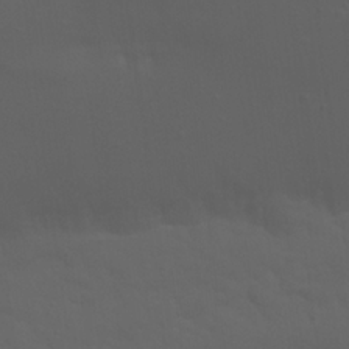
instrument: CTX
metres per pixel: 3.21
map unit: Nhu
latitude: 22.9136
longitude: -65.4237
